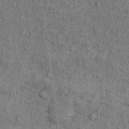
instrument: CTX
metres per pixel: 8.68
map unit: Hto
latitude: 14.0633
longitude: -34.3089
